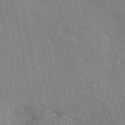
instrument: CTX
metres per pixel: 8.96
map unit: eAb
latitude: 50.6490
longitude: 116.1227
